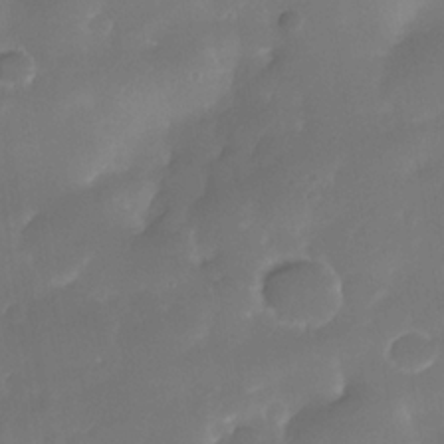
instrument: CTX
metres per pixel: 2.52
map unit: Nhe
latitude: -34.1795
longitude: -145.6505
